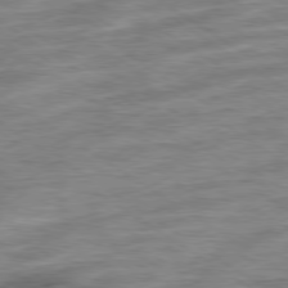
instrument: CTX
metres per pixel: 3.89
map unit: Ap
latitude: -79.6721
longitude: -48.5924
